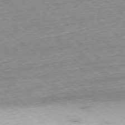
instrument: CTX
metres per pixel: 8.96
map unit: Hpe
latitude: -78.8975
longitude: 10.1795
